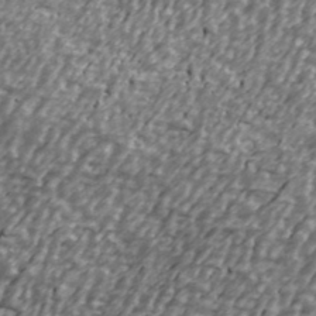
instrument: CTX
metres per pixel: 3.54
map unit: Ave
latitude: 40.5734
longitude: -112.6301
